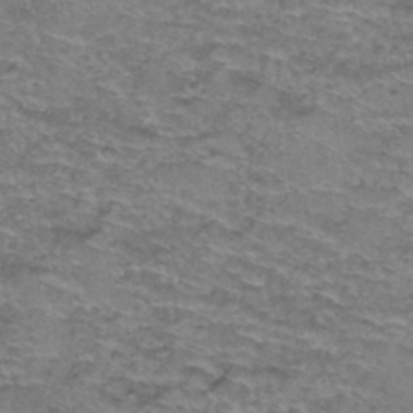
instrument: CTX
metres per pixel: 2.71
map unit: Hto
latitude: 37.4427
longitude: -42.7435
